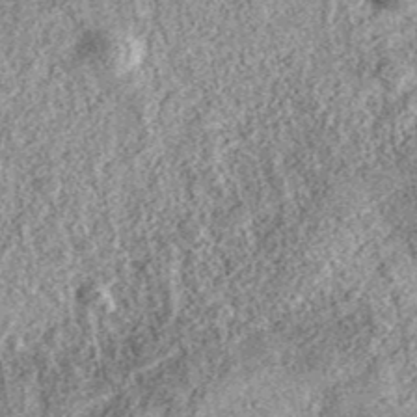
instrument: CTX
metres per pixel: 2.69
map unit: eAb
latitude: 37.1403
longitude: 110.6707
